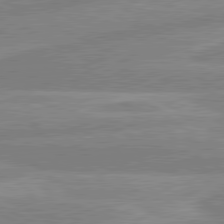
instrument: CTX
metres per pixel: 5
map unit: lApd
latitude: 80.7435
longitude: -170.2144
